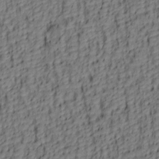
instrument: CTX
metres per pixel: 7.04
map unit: lAa
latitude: 4.7813
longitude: -114.4223
